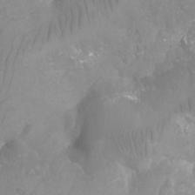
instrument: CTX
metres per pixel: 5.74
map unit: Aa
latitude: -12.7085
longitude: -67.5182
